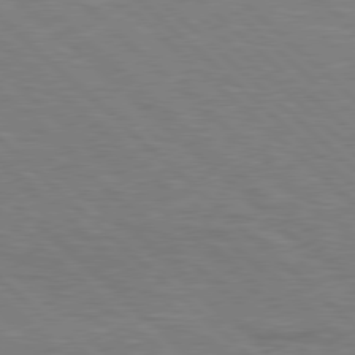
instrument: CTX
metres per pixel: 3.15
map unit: Hpe
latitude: 78.1011
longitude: -152.1011
